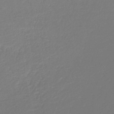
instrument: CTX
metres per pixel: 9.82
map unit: lHb
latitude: -45.5399
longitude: 60.7652
